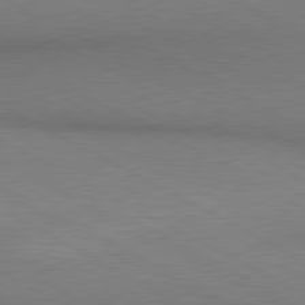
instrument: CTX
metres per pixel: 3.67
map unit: lApd
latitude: 80.5546
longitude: 139.9556
